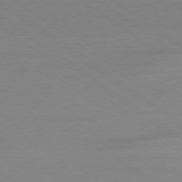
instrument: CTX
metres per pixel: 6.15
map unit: Ap
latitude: -78.9730
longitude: -97.9717
